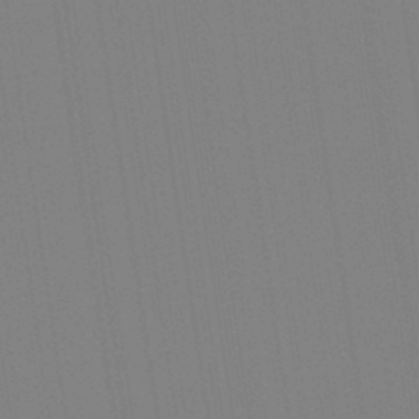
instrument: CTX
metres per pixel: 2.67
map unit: Aa
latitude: 33.4237
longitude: -142.8002
